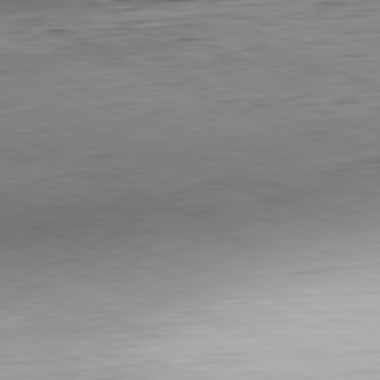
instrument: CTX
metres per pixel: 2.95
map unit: Hpe
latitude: -82.0661
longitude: 15.0676
